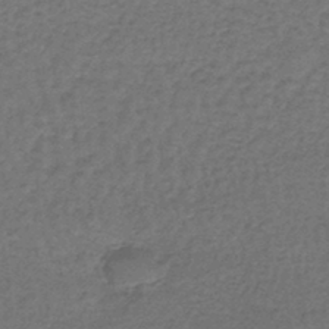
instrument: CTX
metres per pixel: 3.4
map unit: lHb
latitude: -43.4643
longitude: 66.5196
